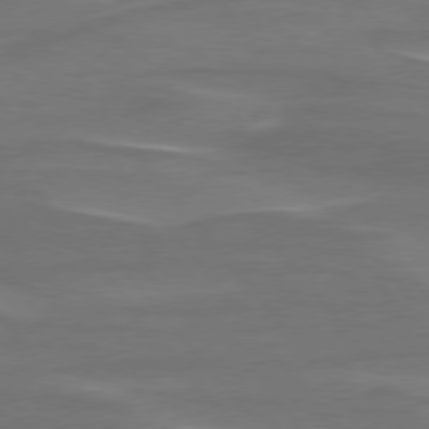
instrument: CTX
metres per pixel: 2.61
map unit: lApd
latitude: 75.7639
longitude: -80.2711
